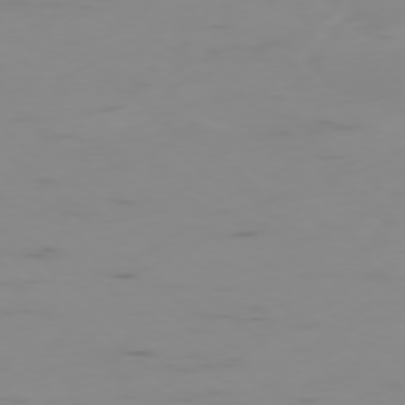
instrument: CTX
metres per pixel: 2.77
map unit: Ap
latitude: -78.4251
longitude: -64.5924
